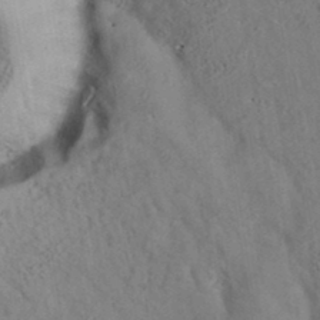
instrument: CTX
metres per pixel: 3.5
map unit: eAb
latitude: 35.1025
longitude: 109.7478
